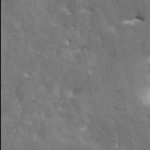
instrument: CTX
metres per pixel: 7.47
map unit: ANa
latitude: 43.5371
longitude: 46.0094
